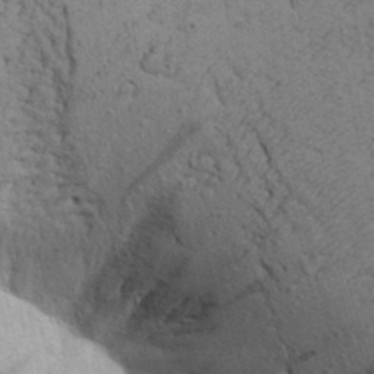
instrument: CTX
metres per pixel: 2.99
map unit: Aa
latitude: 25.3670
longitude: -148.8191
